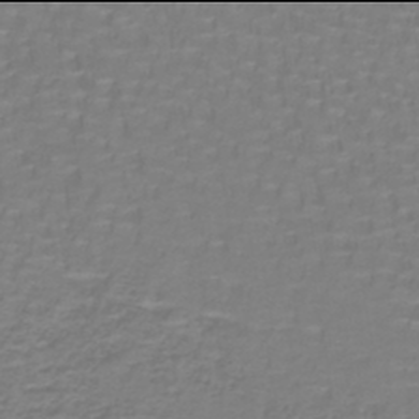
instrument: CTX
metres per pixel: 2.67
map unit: lHb
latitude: -42.0094
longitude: 56.9730
